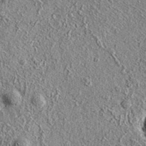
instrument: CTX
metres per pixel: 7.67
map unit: eAb
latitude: 36.6301
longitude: 110.1795
